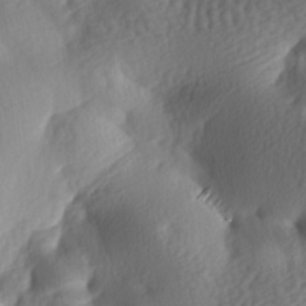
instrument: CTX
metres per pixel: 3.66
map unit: lAa
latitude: -7.8989
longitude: -126.3278
